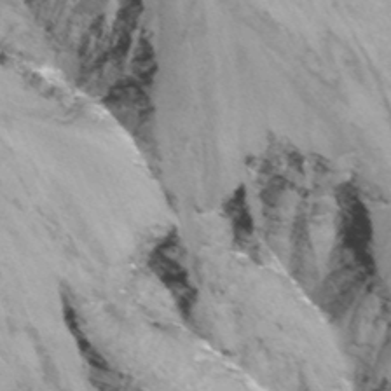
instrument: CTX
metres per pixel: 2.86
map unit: Nhu
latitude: -12.8408
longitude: -73.8584
